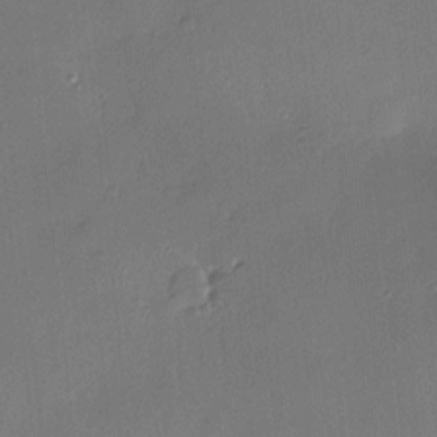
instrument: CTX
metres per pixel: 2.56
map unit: Hve
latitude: -9.4454
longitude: 175.3509
